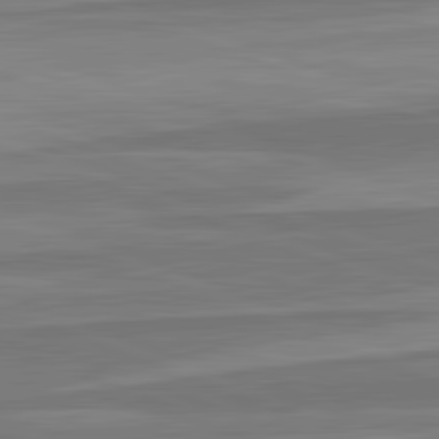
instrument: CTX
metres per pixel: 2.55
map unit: lApd
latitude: 82.5545
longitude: 137.4643
